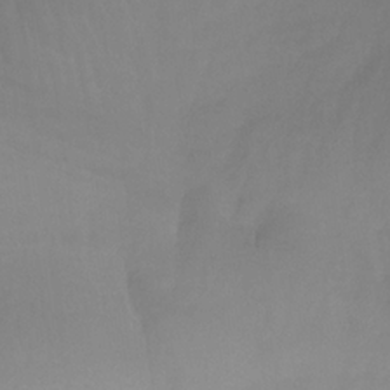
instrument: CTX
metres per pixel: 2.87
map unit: lHb
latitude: -32.8975
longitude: 64.1039
